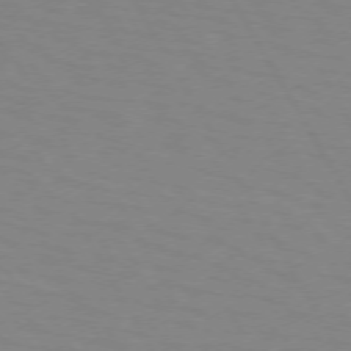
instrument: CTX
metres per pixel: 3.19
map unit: lApd
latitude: 72.1578
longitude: -57.1403
